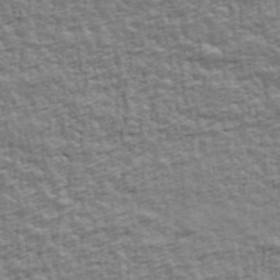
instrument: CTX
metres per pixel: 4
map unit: Ave
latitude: 42.2901
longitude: -112.1956
